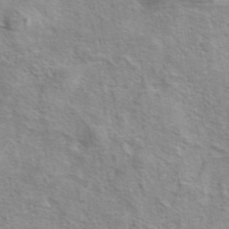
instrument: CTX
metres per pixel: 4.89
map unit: eAb
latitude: 42.0822
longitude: 103.8800
